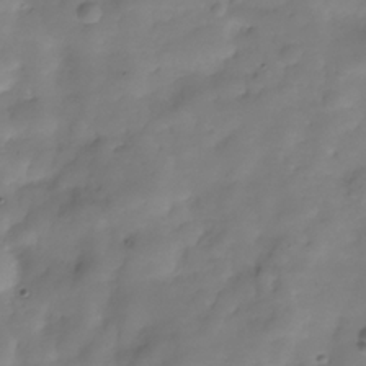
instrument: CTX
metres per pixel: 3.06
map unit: Hve
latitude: -30.7463
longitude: 94.3117
